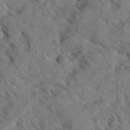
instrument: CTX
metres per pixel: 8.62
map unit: Ave
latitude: -0.7841
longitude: -111.1214
